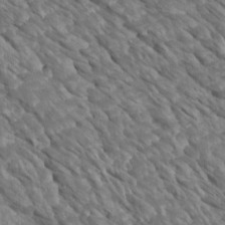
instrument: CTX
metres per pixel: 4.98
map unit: Htu
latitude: 2.4979
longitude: 143.3320
